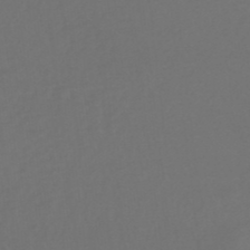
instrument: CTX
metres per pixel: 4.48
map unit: lHb
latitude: -47.5966
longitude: 65.6911
